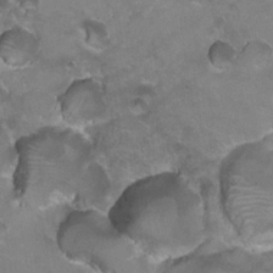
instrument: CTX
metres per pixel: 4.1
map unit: Hto
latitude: 21.7072
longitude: -32.1578
